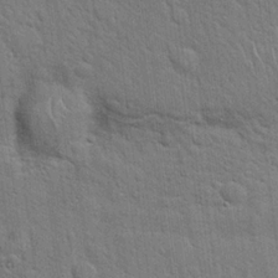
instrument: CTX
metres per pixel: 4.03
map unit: Hto
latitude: 19.7638
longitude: -52.2334
